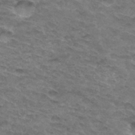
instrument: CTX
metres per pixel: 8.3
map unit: Hto
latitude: 32.4979
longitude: -47.2348
